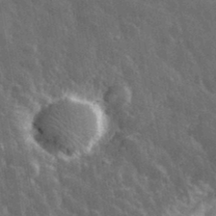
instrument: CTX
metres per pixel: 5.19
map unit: lHvf
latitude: 35.7827
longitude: -90.1389
